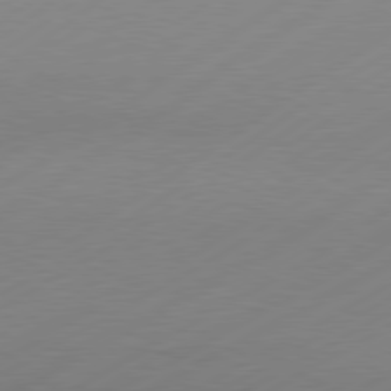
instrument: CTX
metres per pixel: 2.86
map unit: Hpe
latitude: -81.5399
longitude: 14.4818
